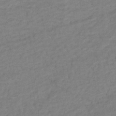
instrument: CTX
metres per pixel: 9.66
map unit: HNhu
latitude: -42.8219
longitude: 101.7855
